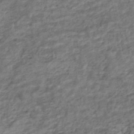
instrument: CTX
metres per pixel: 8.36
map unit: HNhu
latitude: -44.3873
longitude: 102.3873
